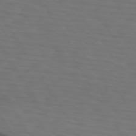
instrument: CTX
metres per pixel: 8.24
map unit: lApd
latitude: 73.1781
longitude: -75.0836
